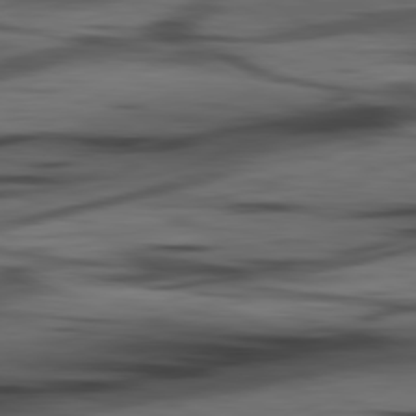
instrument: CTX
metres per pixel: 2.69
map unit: lApd
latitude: 80.7057
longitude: -84.3089
